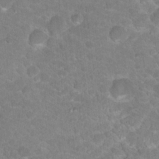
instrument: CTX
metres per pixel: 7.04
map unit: Hto
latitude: 18.5923
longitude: -35.2914
